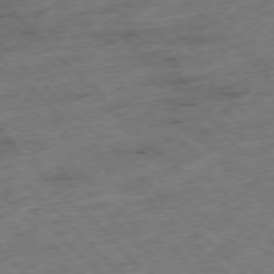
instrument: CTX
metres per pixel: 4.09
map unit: Hpe
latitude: -76.9920
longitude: -16.5546
